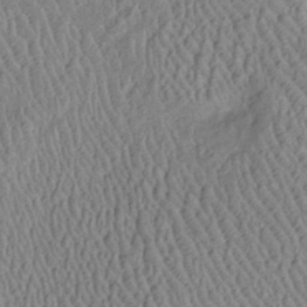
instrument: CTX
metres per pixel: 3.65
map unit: Htu
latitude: -6.1606
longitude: 152.9730
